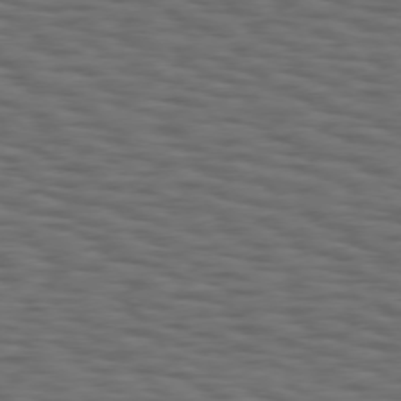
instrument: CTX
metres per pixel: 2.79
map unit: Hpe
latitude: 75.1403
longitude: -133.6316
